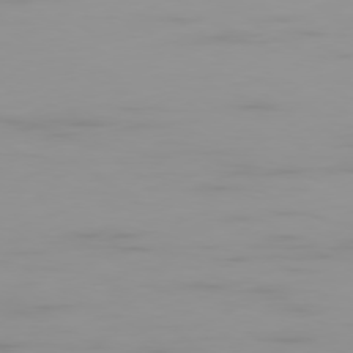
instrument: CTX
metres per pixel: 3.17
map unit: Ap
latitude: -79.3509
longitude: -94.8569
